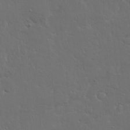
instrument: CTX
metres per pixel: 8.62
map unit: Ave
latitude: 15.6316
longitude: -139.4048
